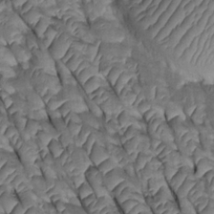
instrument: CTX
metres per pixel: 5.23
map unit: Htu
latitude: 0.3845
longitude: 147.8800
